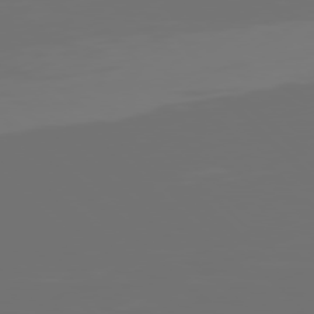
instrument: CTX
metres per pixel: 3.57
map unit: Hpe
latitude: 77.8772
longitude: -140.8380
